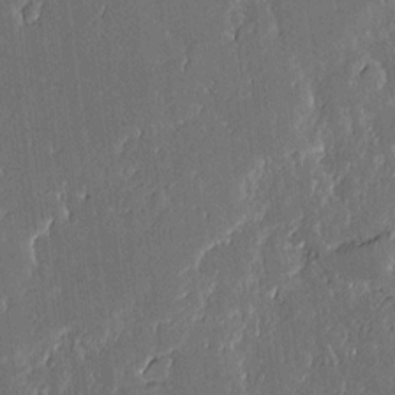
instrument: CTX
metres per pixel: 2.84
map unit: Aa
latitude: 11.6694
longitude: -128.1389
